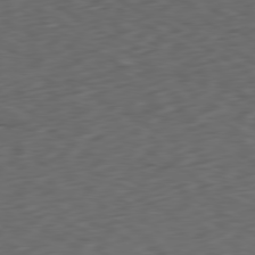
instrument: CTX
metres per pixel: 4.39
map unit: Ap
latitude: -80.4629
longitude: -71.6127
